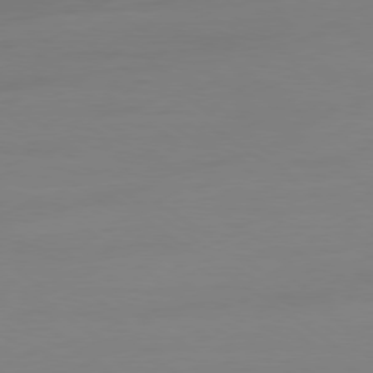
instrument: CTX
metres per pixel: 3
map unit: Ap
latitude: -79.3509
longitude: -65.7261
